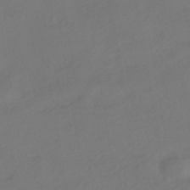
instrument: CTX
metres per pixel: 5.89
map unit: HNhu
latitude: -42.5951
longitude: 105.0675
